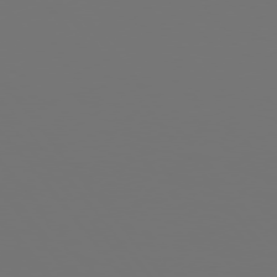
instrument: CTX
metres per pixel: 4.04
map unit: Hpe
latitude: 76.0633
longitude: -142.0822
